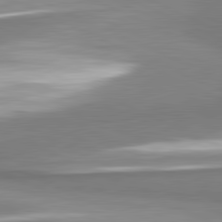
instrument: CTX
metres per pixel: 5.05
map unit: lApd
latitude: 81.6127
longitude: 166.6329
